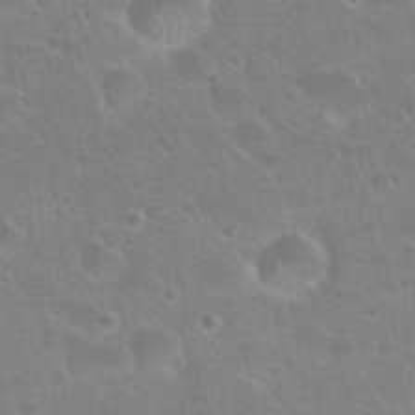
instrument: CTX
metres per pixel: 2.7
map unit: Hto
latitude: 24.1011
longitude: -50.9135
